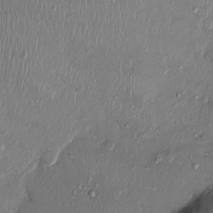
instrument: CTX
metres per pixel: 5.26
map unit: Ht
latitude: -3.1809
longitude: -13.3482
